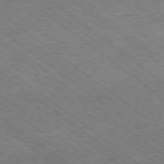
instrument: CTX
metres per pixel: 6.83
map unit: Ap
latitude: -79.1242
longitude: -50.9702
